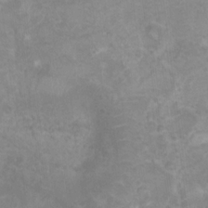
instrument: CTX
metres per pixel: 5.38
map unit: Nhu
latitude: 6.0255
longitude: -18.1577
